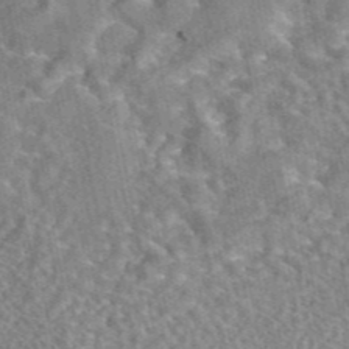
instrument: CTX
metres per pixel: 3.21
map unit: eAb
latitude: 45.2159
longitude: 107.1809
